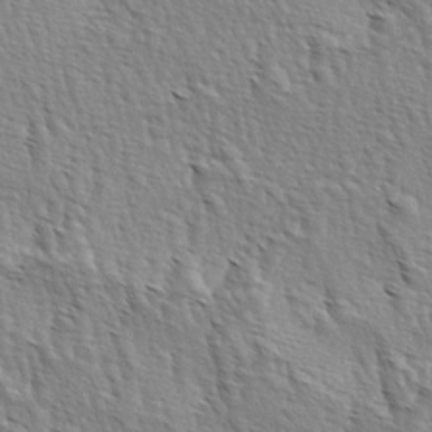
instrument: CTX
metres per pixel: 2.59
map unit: lAa
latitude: -4.2550
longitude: -122.0633
